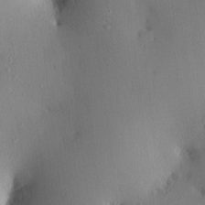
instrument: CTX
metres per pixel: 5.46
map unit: eHh
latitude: 0.1955
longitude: 17.1620
